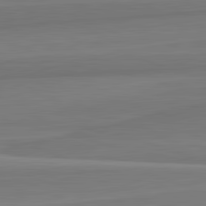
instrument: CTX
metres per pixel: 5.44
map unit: lApd
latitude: 82.5734
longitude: 170.2173
